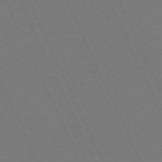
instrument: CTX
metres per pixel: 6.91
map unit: Hpe
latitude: -71.6155
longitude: 12.6519
